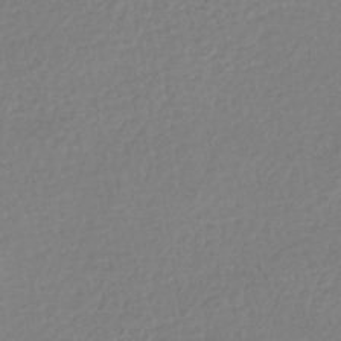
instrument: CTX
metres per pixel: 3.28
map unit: HNhu
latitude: -43.4076
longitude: 97.7289
